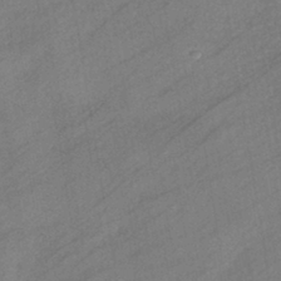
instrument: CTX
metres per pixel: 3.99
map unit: eHb
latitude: -40.6329
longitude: 82.9353
